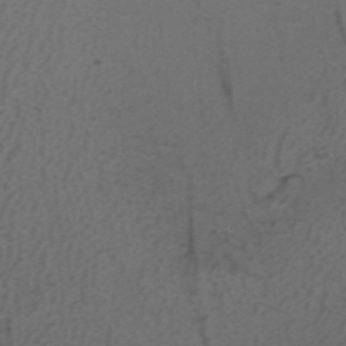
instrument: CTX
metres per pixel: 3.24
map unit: ANa
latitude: 37.5938
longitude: 24.0850
